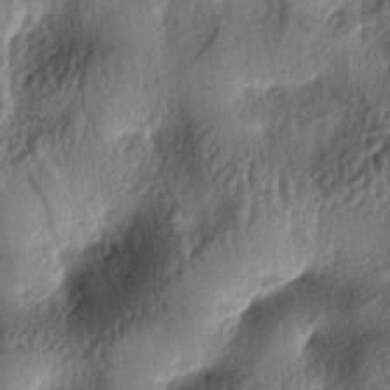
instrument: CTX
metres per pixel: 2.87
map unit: lAa
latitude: -5.9178
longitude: -124.1011
